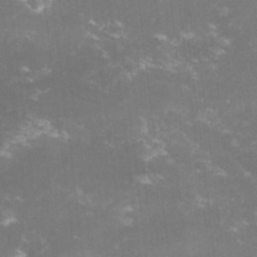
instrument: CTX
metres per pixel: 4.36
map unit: lHvf
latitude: -14.7086
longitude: -100.7435
